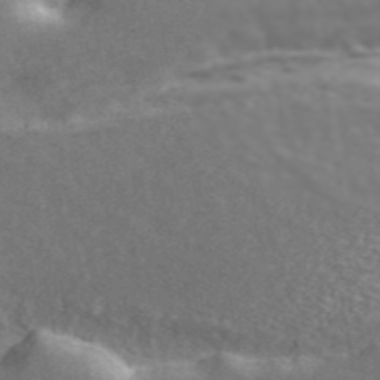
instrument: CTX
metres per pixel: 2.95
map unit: ANa
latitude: 45.1970
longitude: 27.8611
